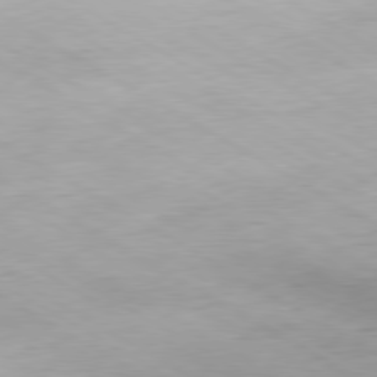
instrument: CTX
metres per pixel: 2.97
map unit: Hpe
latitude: -80.3684
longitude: 20.4440
